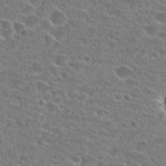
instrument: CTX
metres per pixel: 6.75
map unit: Hto
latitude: 24.7813
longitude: -45.9150
